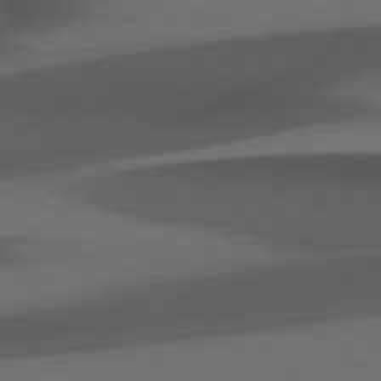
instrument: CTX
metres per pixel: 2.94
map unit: Hpe
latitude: 78.5546
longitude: -161.9339
